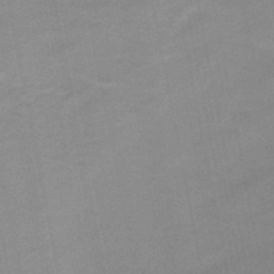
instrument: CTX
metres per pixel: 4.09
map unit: HNb
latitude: -49.1242
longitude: -48.2334
